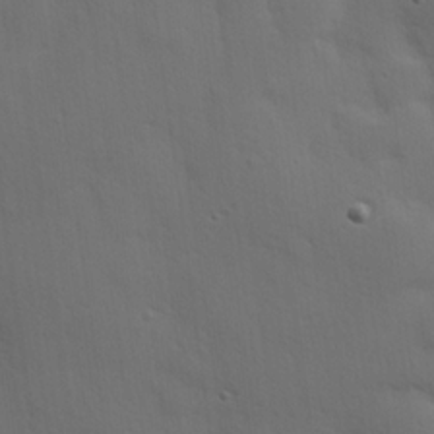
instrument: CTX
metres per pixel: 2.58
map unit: Hve
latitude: 19.3859
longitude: 150.7085
